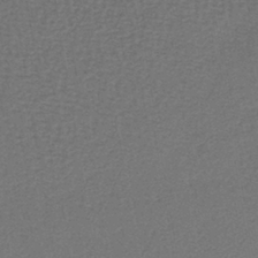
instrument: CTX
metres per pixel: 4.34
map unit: lHb
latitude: -39.8800
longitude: 58.4817
